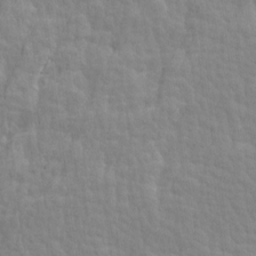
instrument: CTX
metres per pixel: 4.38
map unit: Ave
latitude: 14.3846
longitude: -134.2333
